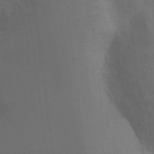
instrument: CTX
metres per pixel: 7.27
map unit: Ht
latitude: -3.2753
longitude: -28.2900
